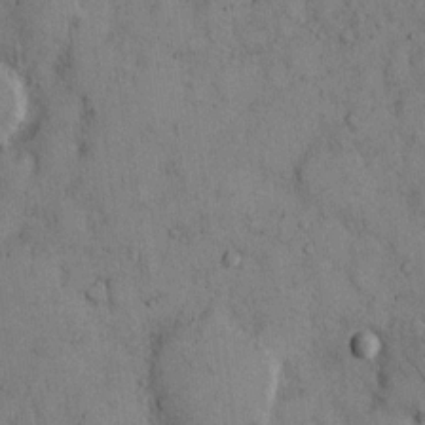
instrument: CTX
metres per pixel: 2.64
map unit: Hto
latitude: 12.1011
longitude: -59.8583
